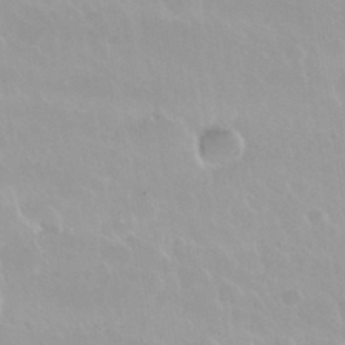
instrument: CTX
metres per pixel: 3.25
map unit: Nhu
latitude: 29.8583
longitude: -56.3467
